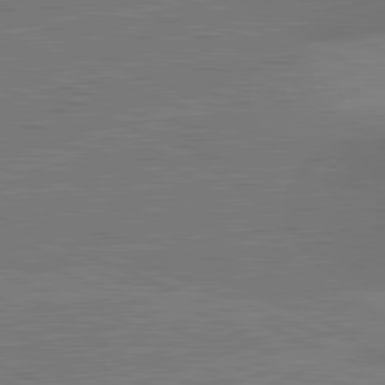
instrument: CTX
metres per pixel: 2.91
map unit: lApd
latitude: 82.2144
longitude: -156.2333
